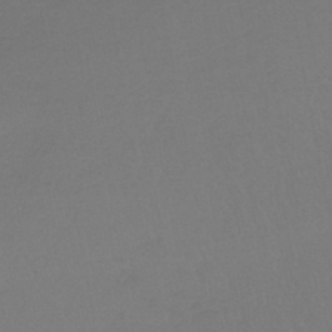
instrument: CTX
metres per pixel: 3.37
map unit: lHb
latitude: -45.1053
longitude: 68.4062
